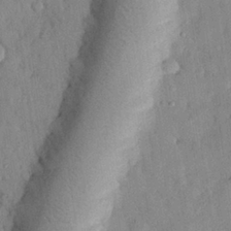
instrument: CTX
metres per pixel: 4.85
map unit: eHh
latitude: 26.8569
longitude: -75.7828
